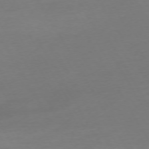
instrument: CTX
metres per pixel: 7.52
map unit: Ap
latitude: -74.7086
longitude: -69.1214
